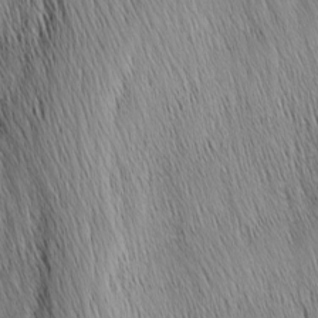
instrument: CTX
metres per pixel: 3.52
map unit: Nhu
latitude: -4.5762
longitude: -150.0633
